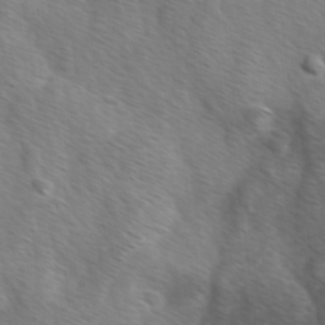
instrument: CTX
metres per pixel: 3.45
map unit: Ave
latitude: -0.2173
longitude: -112.7435
